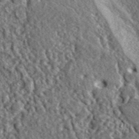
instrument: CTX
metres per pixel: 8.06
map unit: lHvf
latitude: 42.4790
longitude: -89.6316
